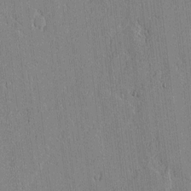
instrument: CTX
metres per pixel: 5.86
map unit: lAvf
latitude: -0.2551
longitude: -107.0081
